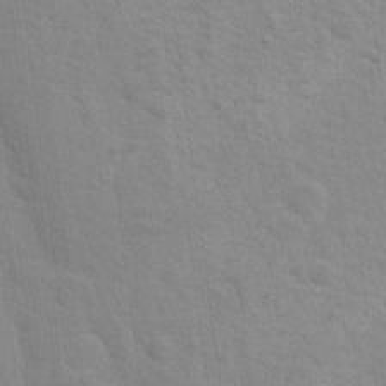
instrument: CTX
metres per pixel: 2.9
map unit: Nhu
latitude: 16.6868
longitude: -30.9703
